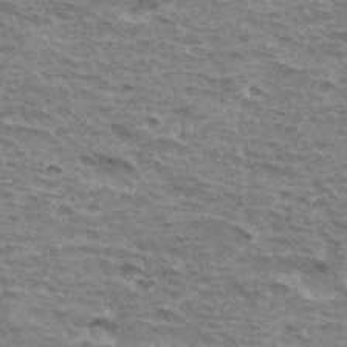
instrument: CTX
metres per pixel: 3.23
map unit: Hto
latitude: 33.4615
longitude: -45.0269
